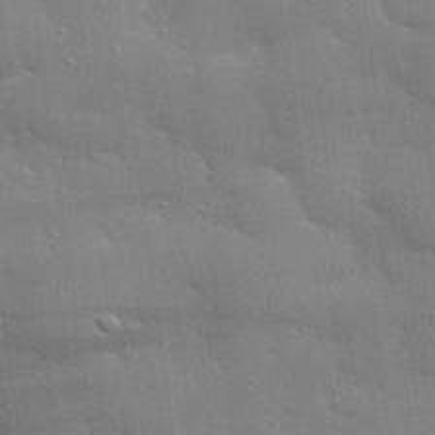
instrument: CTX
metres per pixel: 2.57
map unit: eHh
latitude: 28.3467
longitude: -82.8569
